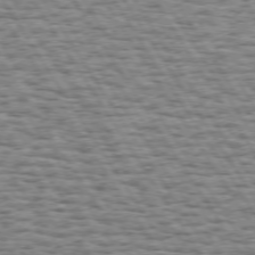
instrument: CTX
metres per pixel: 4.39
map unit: Hpe
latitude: 73.4049
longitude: -131.9528
